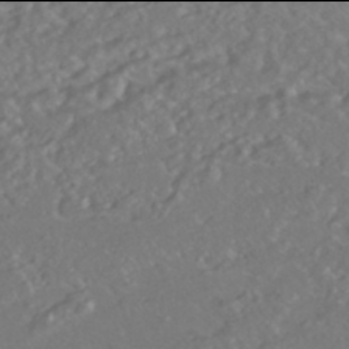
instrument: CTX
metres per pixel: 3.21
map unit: ANa
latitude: -42.0094
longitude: 108.5007
